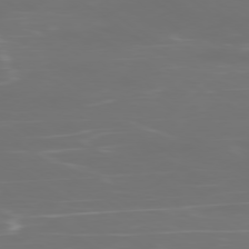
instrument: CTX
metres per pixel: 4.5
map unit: Ap
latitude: -79.3509
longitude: -93.1214
